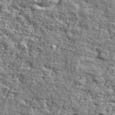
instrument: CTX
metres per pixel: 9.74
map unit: Ave
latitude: 42.5546
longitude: -110.0444
